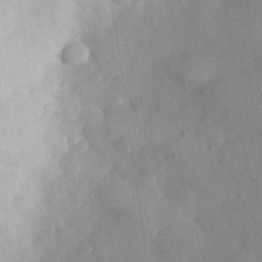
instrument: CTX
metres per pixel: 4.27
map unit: eHh
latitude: 29.8205
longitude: -73.4994
